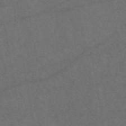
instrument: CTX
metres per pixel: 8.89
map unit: eAb
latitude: 46.7813
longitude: 115.3698
